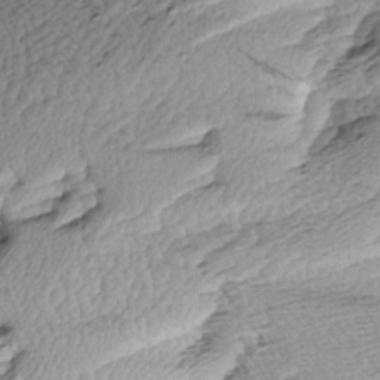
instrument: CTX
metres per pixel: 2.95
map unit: Aa
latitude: 8.6491
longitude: -141.1214
